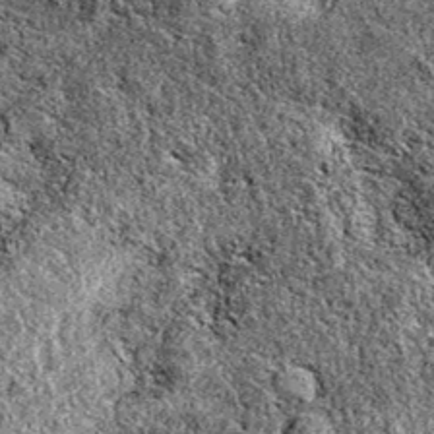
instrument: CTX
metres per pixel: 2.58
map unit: eAb
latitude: 38.1389
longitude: 111.2187
